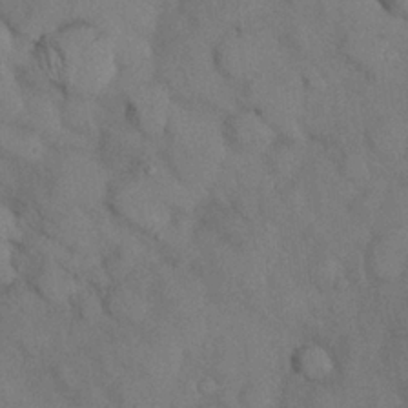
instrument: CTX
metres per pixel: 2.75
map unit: Nhu
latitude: 26.8758
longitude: -70.7813
